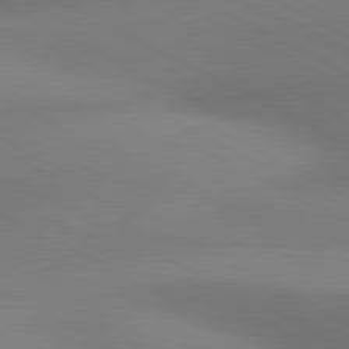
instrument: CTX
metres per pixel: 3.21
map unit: lApd
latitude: 80.6868
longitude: 128.8408
